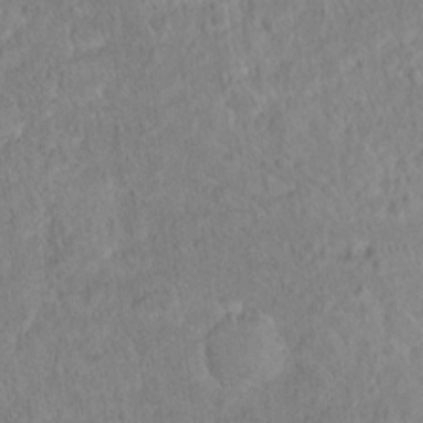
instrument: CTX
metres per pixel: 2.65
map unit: Hto
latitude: 16.8569
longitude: -37.7072
